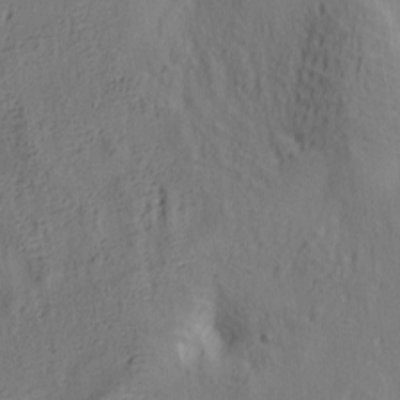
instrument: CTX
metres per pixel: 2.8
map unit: lAa
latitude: 5.3104
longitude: -114.4789
